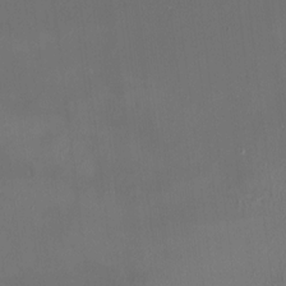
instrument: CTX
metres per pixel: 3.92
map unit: HNhu
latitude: 5.8961
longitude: 13.4455
